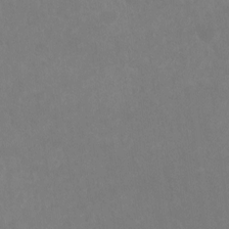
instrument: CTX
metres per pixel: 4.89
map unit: Ht
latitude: -8.8219
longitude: -33.8016
